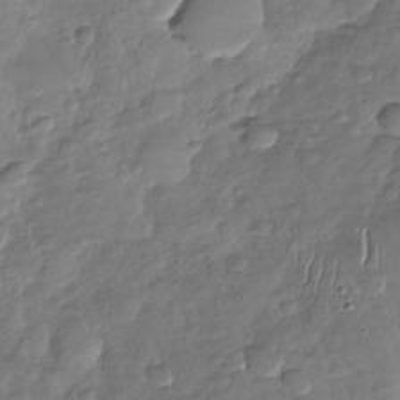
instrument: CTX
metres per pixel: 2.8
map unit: Nhu
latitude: -29.8422
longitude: -61.6694
